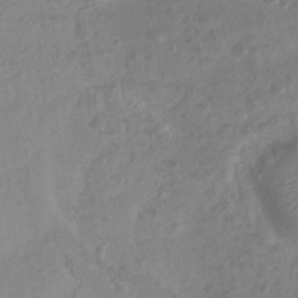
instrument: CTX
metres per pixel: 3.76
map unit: Htu
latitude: 2.2144
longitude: -21.4616
